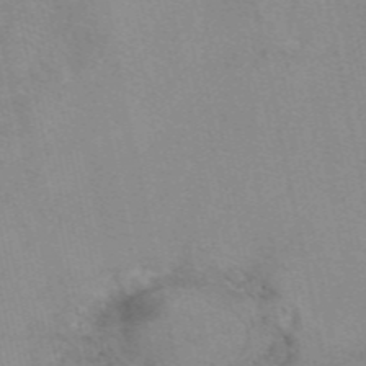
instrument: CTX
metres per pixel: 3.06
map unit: eAb
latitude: 49.1403
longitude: 104.4440
